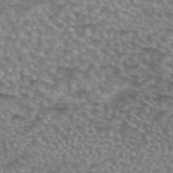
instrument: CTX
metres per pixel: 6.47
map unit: eAb
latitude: 44.3089
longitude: 104.8219
